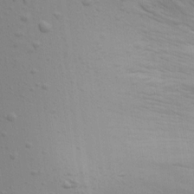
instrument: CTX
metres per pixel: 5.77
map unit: Aa
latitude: 15.6316
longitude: -142.5546
